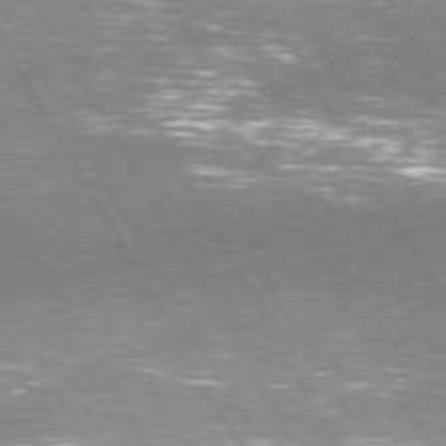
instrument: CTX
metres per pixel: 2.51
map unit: Hpe
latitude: 74.3089
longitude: -141.4426
